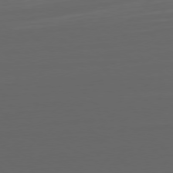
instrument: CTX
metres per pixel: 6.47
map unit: Ap
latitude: -78.7652
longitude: -76.1200
